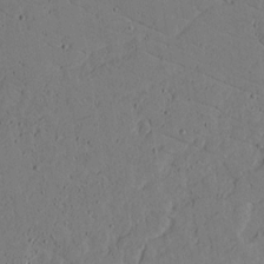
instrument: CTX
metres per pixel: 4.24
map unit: lAvf
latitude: 16.8569
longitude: -126.0444
